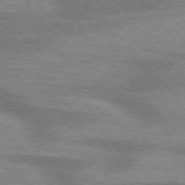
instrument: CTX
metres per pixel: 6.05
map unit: lApd
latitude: 75.5371
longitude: -58.9514
